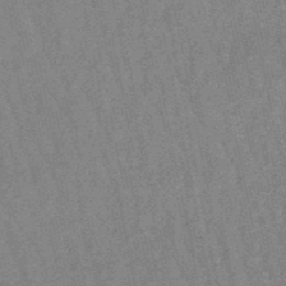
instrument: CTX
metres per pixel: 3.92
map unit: lHb
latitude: -48.2929
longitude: 79.1998
